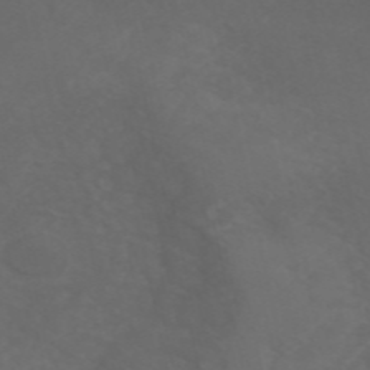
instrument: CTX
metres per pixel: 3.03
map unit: ANa
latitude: 50.0255
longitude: -71.4048
